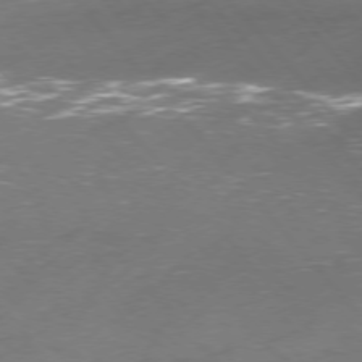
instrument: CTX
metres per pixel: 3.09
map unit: Ap
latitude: -76.3873
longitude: -70.2900
